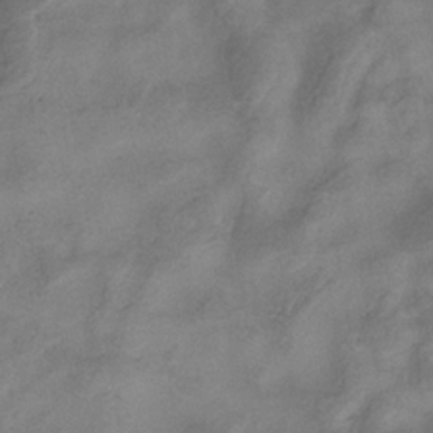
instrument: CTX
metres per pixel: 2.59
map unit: Hve
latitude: -35.5021
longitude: 88.1983
